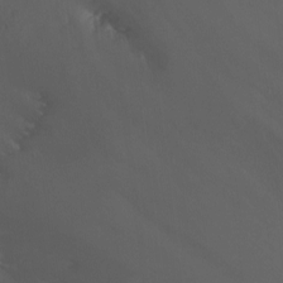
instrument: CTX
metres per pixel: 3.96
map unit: Nhu
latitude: -6.4818
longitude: -49.9339
